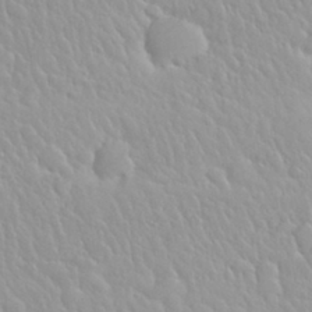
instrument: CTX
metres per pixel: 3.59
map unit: Nhu
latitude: 29.6694
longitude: -55.7638
